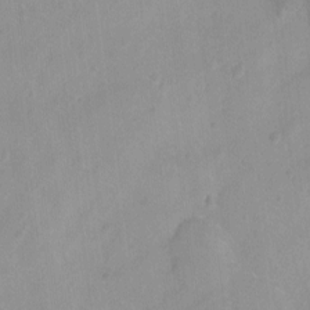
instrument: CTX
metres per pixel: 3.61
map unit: Ht
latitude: -9.2187
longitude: -22.5924
